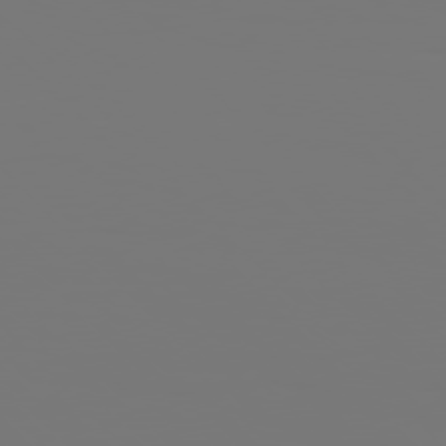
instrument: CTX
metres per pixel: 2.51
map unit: Hpe
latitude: 76.7624
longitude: -136.4979
